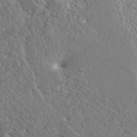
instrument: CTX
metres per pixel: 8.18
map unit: ANa
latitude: 40.0255
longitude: 19.0109
